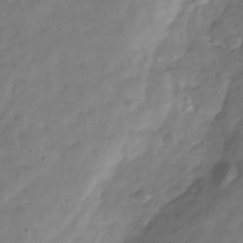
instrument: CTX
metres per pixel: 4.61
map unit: Hve
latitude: -31.5588
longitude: 90.9542
